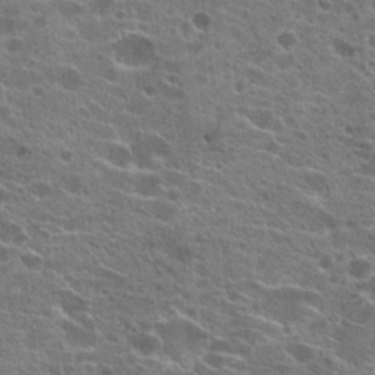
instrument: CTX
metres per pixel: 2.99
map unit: Hto
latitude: 21.8017
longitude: -41.7638
